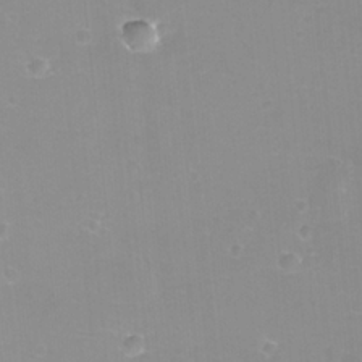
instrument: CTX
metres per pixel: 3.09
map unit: eHh
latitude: -12.1417
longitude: -60.7813
